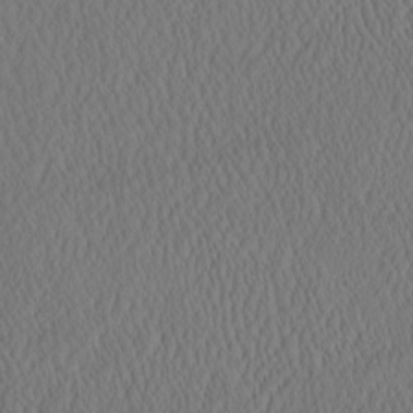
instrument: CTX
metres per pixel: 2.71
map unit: eHh
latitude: -3.5966
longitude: 16.1417
